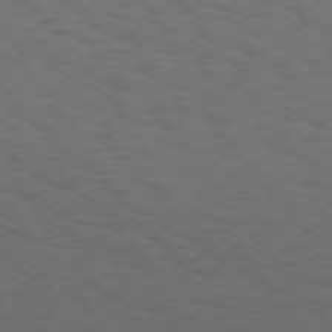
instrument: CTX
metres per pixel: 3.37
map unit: Hpe
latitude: 74.2712
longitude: -131.1026
